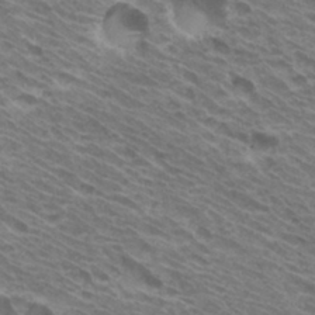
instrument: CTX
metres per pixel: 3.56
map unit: Hto
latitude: 32.8947
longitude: -40.9891
